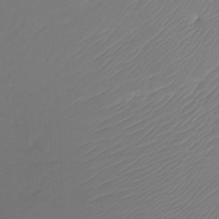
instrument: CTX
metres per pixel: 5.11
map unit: Htu
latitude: -13.8800
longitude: -46.9325
